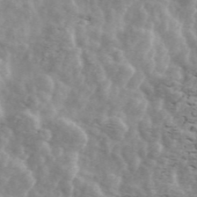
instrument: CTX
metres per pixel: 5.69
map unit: ANa
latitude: 45.7260
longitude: 28.7274
